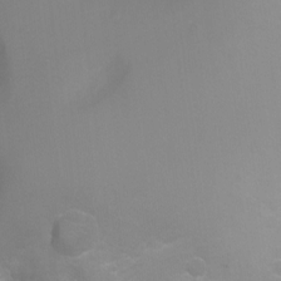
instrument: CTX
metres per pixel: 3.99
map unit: Ht
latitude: -2.7652
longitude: -25.3292
